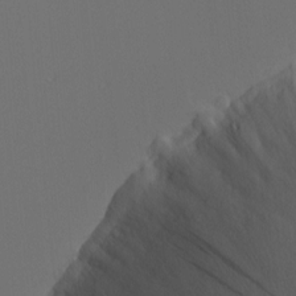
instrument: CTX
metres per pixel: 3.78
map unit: Nhu
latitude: -3.3320
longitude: -93.4237
